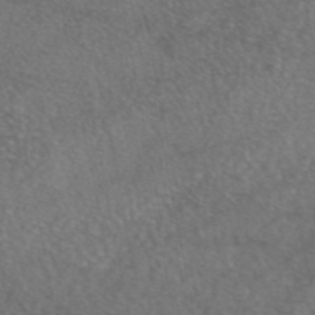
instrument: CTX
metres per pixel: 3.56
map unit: eAb
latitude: 47.4049
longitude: 110.2361
